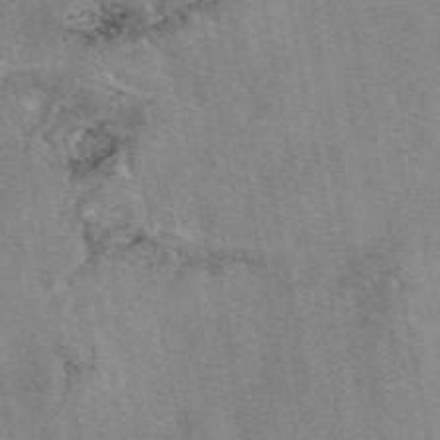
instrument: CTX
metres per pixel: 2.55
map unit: eAb
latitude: 49.1781
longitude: 104.9541
